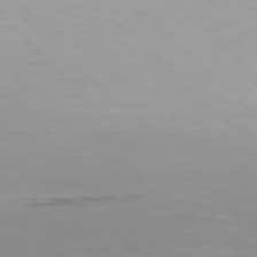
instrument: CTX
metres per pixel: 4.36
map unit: Hpe
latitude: 77.1592
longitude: -164.1956
